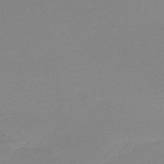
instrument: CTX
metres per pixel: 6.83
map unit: lHb
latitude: -48.4062
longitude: 65.0109
